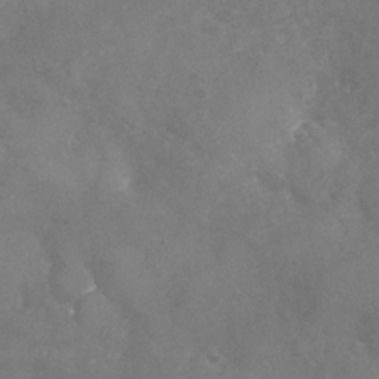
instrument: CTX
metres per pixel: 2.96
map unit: Nhu
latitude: -24.8786
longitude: -57.1025
